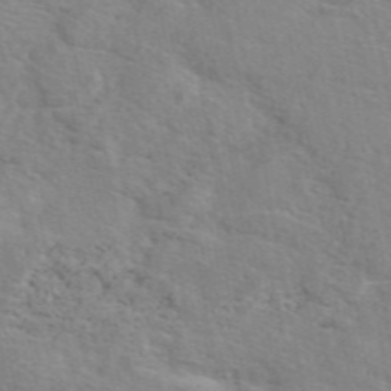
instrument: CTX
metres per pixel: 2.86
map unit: eAb
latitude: 48.8758
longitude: 120.0850
